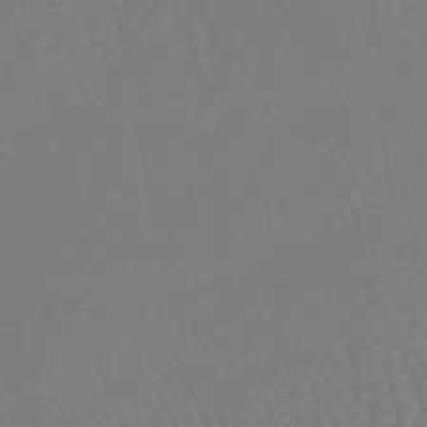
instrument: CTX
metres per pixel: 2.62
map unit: lHb
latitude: -46.2361
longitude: 77.7289
